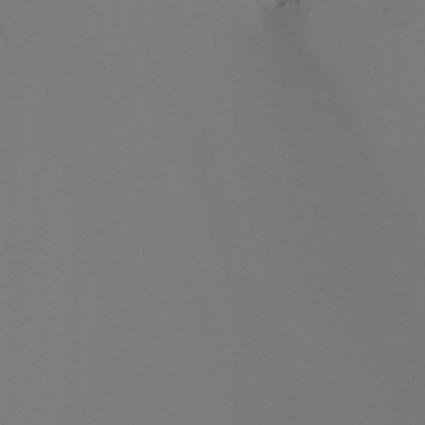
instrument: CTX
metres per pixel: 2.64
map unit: Nhu
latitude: -7.1998
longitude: -78.9136
